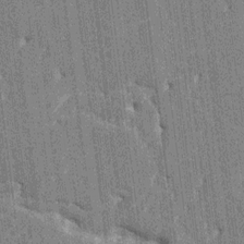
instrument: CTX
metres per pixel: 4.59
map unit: HNhu
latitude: 6.5168
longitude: -6.0633
